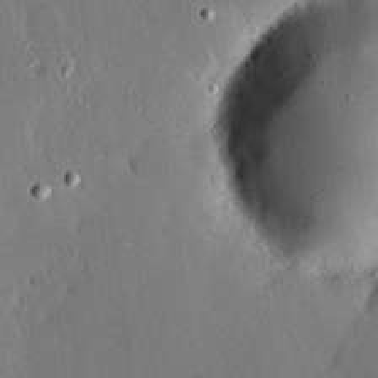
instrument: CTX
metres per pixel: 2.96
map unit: Hve
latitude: 24.9702
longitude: -93.0269
